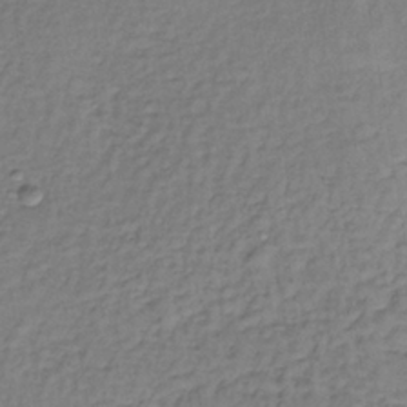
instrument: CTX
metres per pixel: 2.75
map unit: lHb
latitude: -35.7478
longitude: 63.3698
